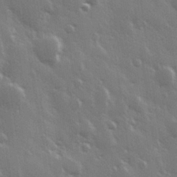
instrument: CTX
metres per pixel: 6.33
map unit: Hve
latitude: 28.9325
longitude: 147.8989
